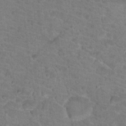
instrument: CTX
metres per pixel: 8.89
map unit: Hto
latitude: 18.2144
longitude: -34.4223
